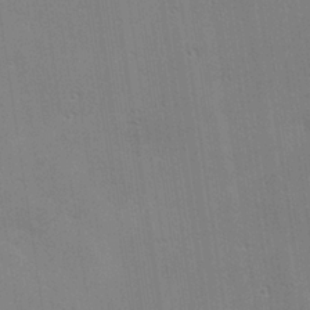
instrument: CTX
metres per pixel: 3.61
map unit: Nhu
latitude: 0.1766
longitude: -77.9528
